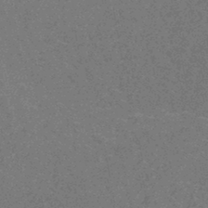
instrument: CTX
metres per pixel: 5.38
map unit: HNhu
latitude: -45.8233
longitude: 99.5588
